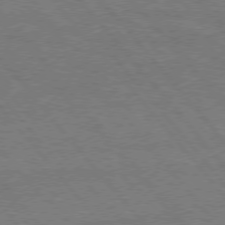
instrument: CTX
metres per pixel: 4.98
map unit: Hpe
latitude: 75.6127
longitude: -157.4426
